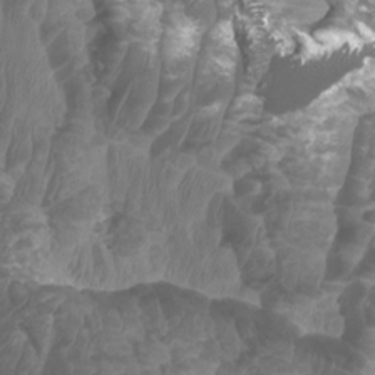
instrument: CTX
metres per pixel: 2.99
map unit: Htu
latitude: 2.8191
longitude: -20.7435
